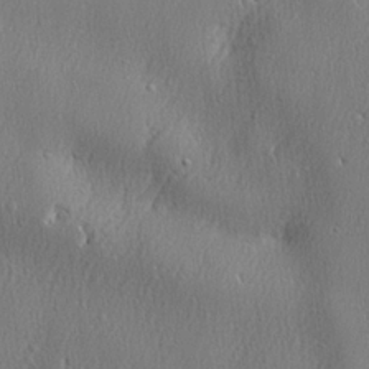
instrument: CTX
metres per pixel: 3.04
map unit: lHvf
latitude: 22.9136
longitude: 141.4832
